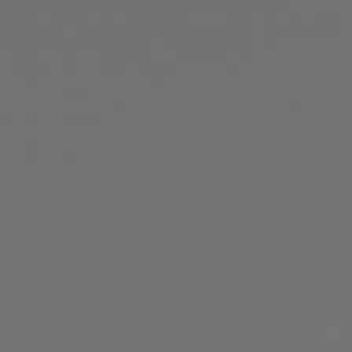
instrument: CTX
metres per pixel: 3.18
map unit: Ap
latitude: -78.9919
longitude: -98.5734
